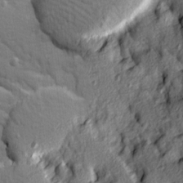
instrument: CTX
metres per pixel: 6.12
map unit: Ave
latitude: 10.2712
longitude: -102.0255
